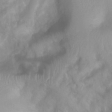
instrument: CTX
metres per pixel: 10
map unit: Htu
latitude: 3.9150
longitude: -21.6127
